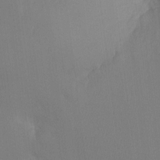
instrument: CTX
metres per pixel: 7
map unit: Ht
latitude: -8.1228
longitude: -30.6680
